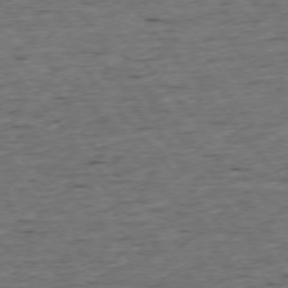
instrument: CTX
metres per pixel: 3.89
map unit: Ap
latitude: -75.4266
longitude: -90.4034
